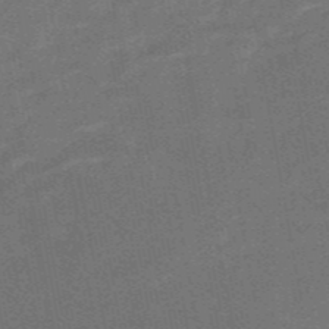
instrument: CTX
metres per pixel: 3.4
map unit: HNb
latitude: -52.0283
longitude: -48.5357
